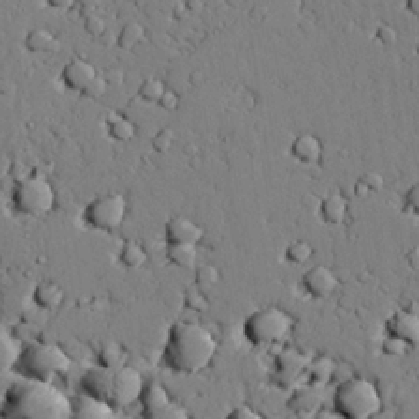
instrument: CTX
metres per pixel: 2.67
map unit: lAvf
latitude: 24.6868
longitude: -110.0255
